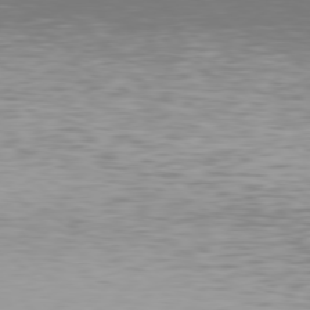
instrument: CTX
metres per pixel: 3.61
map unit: Hpe
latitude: 77.5560
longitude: -170.1389
